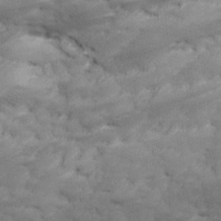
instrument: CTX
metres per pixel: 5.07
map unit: Ave
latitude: 17.2348
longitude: -135.8583
